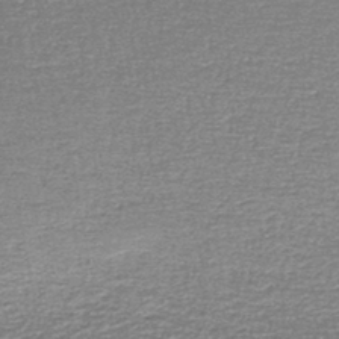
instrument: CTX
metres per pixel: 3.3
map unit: lHb
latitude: -44.4818
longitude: 57.6722
